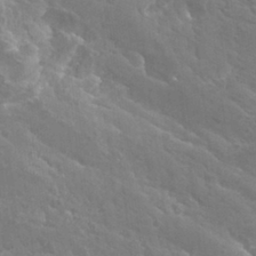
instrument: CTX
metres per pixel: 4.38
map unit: Hto
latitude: 28.5923
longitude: -40.7435
